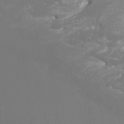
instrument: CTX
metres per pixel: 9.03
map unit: Htu
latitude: -7.0486
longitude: -48.7057
